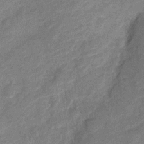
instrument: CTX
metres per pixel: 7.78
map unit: Nve
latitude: -18.4062
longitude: 108.4062
